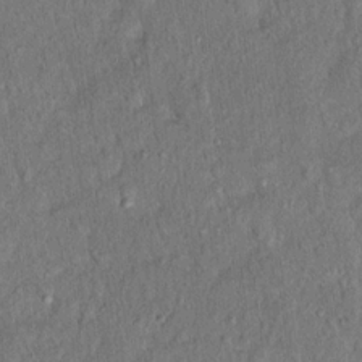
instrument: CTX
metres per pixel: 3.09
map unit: Hto
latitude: 15.9339
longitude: -40.8569
